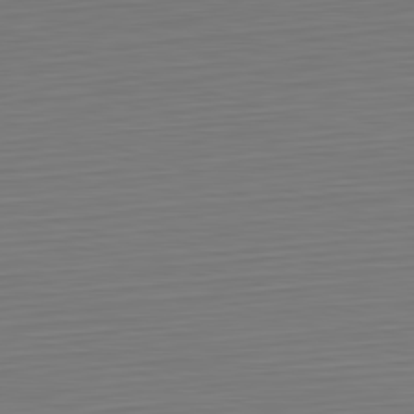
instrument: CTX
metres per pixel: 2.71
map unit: Hpe
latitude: -82.4062
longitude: 11.8989
